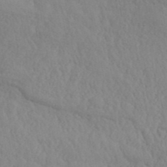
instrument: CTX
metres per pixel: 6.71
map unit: ANa
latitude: 41.7071
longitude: 54.0661
